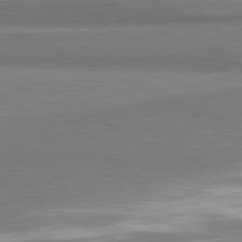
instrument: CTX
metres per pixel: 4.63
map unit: lApd
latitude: 81.7639
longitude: 166.0283
